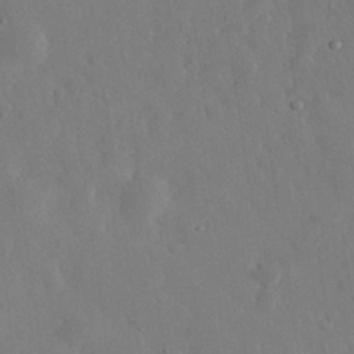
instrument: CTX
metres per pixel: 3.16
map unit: eHh
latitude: 30.9325
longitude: -78.3656
